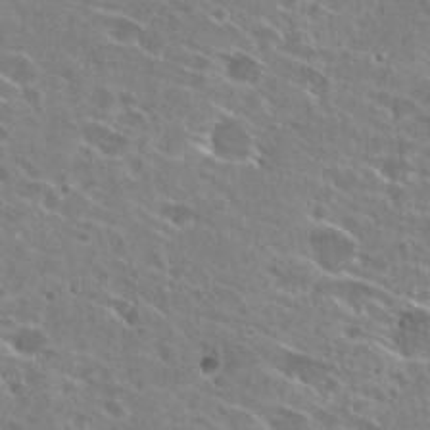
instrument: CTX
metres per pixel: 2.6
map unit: Hto
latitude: 27.1214
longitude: -44.8191
